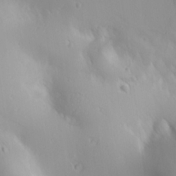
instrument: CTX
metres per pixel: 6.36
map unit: Ave
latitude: 22.5357
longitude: -137.1026
